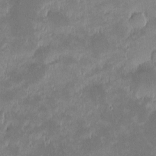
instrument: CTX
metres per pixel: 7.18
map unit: eHh
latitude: -1.5966
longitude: -84.8002
